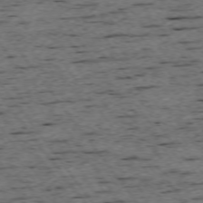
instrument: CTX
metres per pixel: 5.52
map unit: Ap
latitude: -74.5763
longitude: -87.4426
